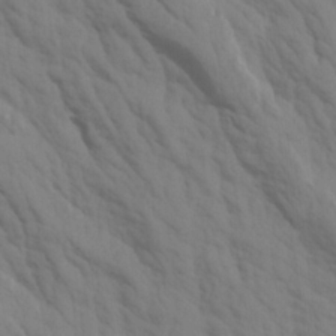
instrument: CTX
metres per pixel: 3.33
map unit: Aa
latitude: 17.2159
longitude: -145.7638
